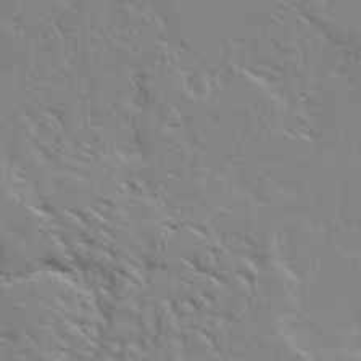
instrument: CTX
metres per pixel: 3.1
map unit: Ave
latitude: 14.1200
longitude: -139.3859
